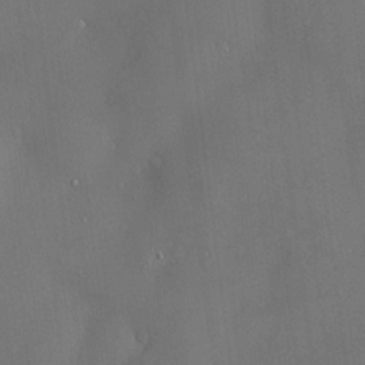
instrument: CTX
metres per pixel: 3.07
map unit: Hve
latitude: -11.4832
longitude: 174.1794
